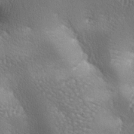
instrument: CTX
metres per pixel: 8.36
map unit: lAa
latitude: -6.6896
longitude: -125.4993
